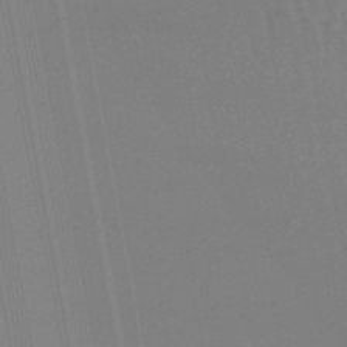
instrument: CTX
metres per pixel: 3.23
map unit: lHb
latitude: -47.3698
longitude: 68.3684
